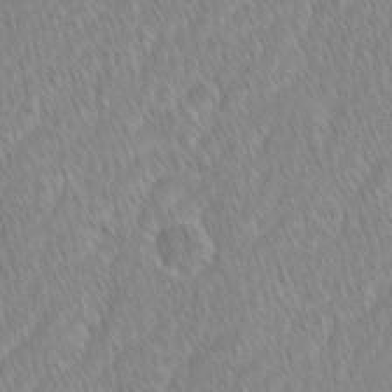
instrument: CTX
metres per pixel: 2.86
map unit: Ave
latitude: -1.1809
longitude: -114.2900
